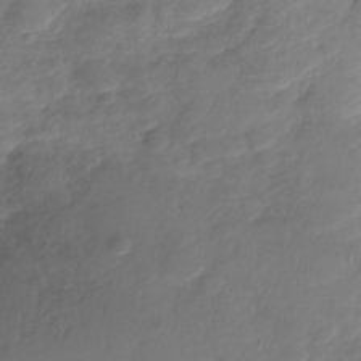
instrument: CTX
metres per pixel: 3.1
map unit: Nhe
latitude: -36.1605
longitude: -179.0081
